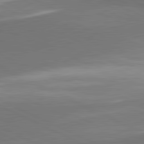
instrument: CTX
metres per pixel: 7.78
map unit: lApd
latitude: 81.5560
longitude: 157.2943
